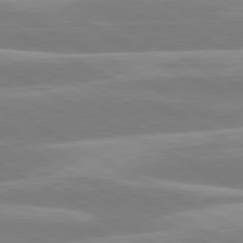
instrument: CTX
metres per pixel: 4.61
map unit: lApd
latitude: 80.4790
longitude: -134.5923
